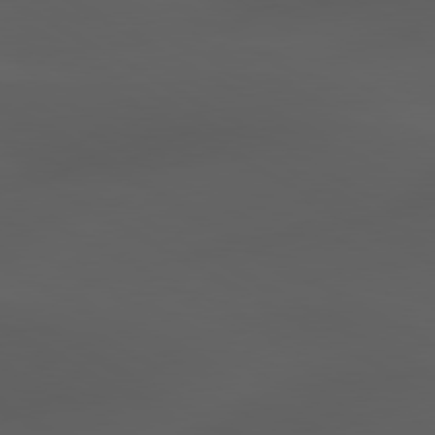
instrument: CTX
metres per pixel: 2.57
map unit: lApd
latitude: 80.0444
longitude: -89.1404
